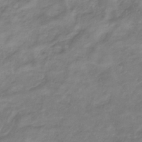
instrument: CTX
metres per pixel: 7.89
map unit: lHb
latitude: -34.0283
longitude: 72.2550
